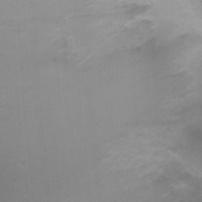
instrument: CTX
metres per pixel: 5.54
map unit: Nhu
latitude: -0.5196
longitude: -16.9514
